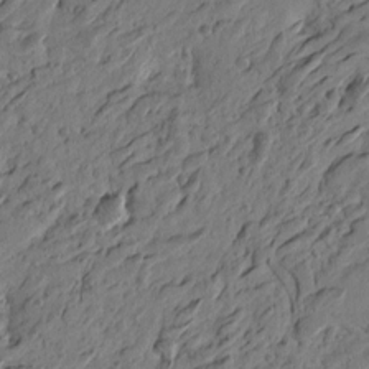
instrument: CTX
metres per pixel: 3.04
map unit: Htu
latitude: -3.8611
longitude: -179.7261
